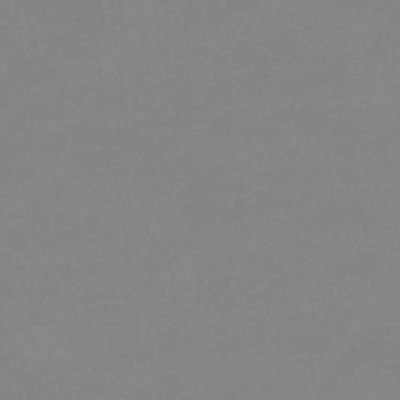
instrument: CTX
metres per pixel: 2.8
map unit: eHb
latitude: -44.8786
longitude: 86.3873
